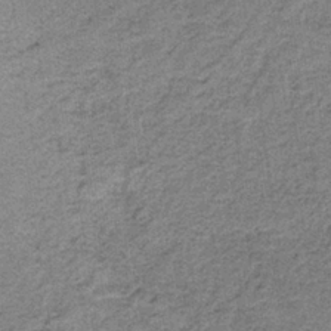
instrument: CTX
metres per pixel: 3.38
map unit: HNb
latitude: -34.9731
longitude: 53.9556
